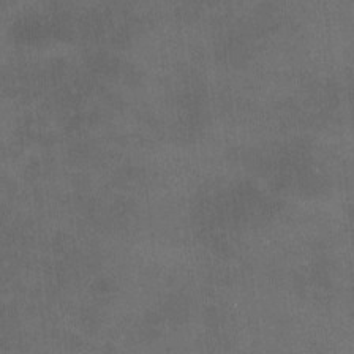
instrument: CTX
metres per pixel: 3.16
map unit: HNhu
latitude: 10.2334
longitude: 11.1242
